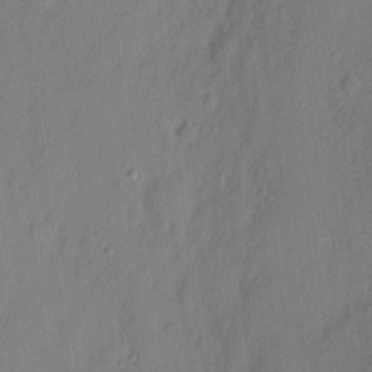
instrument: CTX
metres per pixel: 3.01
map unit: eHh
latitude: 3.6694
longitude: -76.8569
